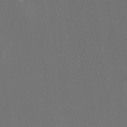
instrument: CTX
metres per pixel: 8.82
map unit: eHh
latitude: 19.0458
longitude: -68.6491
